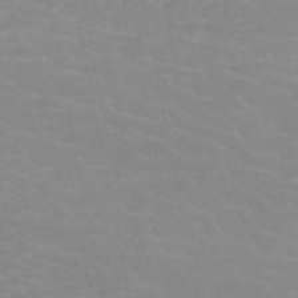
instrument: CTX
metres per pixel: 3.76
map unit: HNb
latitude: -48.2173
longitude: -46.9703
